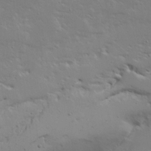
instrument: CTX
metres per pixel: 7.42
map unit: Ave
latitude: 14.3657
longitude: -139.3293
